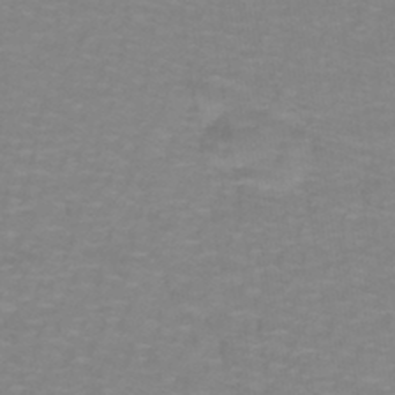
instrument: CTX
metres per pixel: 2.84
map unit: lHb
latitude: -41.8044
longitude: 56.2361
